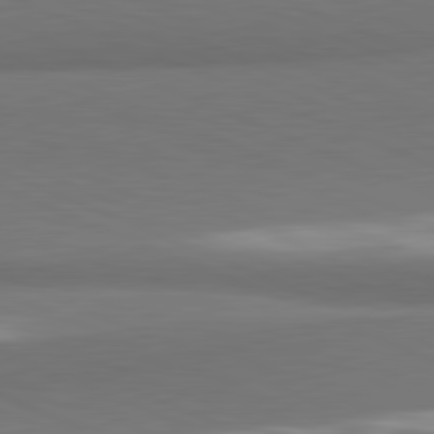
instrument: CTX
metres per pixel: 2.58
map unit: lApd
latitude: 81.8583
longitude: 163.2187
